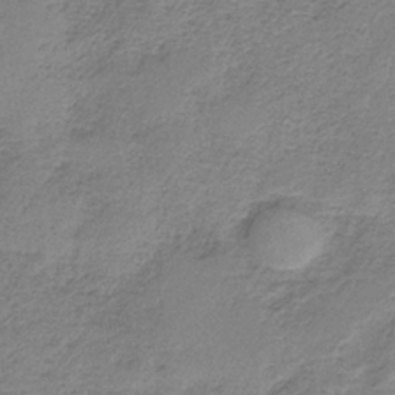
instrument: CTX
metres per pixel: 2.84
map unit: HNb
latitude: -34.2928
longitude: 56.8975
